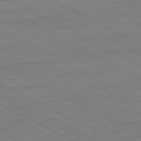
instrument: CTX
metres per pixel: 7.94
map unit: Hpe
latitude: -81.2565
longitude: 17.7667
